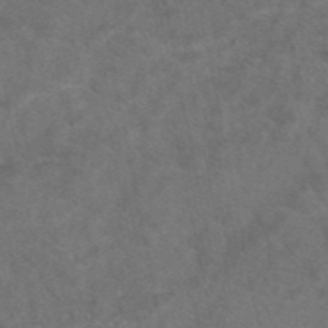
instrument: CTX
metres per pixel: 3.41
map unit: eAb
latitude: 47.9150
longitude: 109.5021
